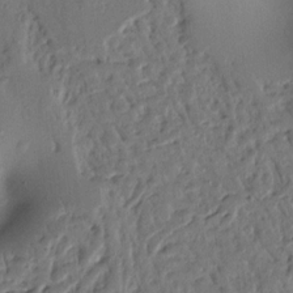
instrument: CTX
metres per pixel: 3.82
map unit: Nhu
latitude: 14.4223
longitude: -78.4790
